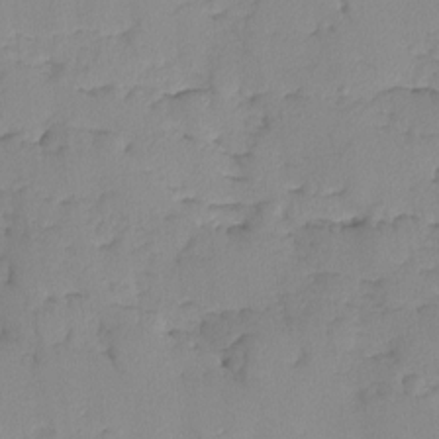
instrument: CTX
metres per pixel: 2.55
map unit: Ave
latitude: -9.3132
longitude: -117.1025
